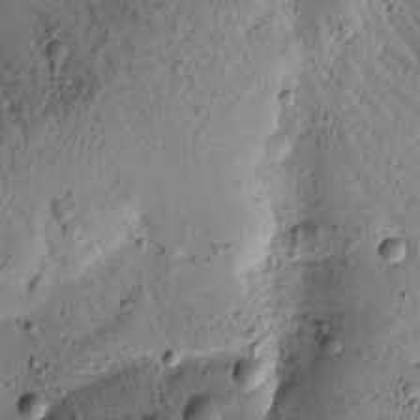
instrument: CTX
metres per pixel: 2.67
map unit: Htu
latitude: -1.7856
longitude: 171.1431
